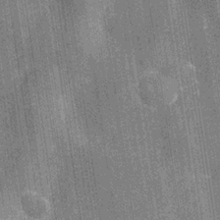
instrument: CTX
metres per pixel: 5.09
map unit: Hve
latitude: -30.3306
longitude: 92.2739
